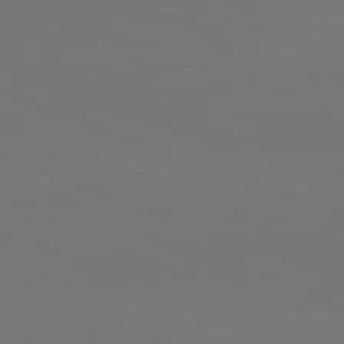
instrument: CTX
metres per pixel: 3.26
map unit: lApd
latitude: 82.1199
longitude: 145.8234
